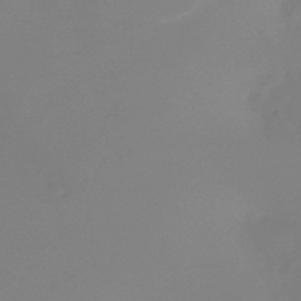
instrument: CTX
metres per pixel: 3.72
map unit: HNb
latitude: -45.1242
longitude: -42.4979
